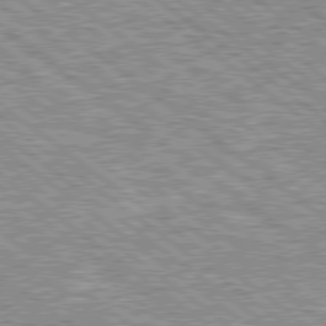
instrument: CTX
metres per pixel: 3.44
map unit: Hpe
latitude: 78.7247
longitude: -156.9324
